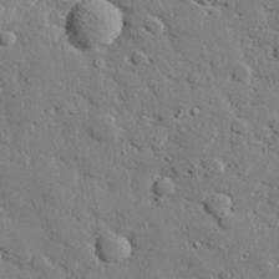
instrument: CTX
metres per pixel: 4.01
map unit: eHh
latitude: 28.7813
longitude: -81.4993
